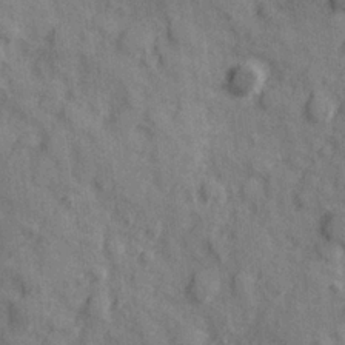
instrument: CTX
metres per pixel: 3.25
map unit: Hve
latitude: 25.2725
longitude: 147.1620
